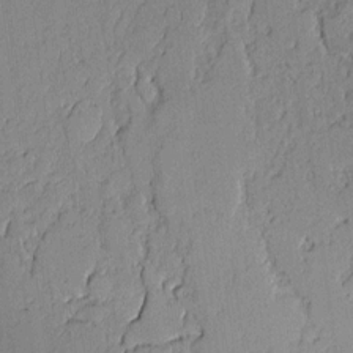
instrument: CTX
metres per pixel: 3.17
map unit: Aa
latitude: 10.4790
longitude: -128.8947
